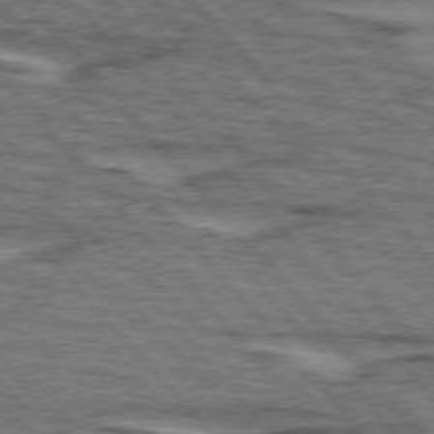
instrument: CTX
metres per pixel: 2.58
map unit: lApd
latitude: 75.7828
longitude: -77.1592
